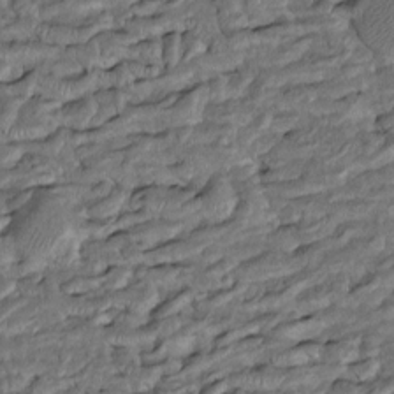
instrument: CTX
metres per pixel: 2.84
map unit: Htu
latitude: -7.8422
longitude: 145.9556
